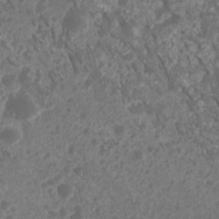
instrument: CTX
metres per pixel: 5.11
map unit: Nhu
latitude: 6.1389
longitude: -18.6868
